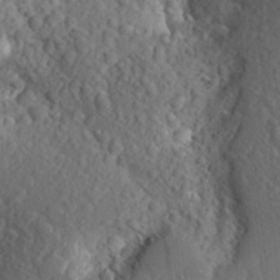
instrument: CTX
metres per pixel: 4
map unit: Aa
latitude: 23.4048
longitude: -147.1970
